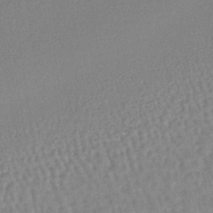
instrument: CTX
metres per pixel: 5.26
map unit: lHb
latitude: -36.3495
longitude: 61.5021
